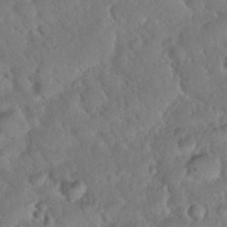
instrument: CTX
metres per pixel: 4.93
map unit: Nhu
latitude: 31.1781
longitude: -51.2726
